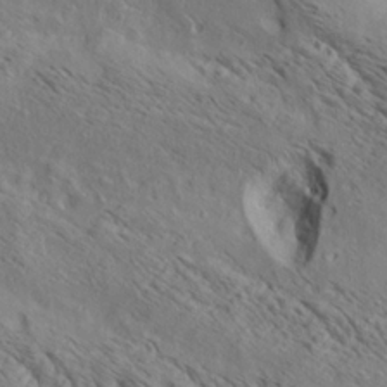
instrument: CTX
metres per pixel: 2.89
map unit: lAa
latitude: 19.3859
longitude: -139.8961
